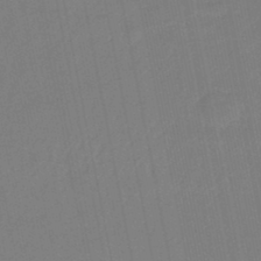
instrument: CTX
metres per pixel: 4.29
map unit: eHb
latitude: -45.1620
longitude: 87.5777
